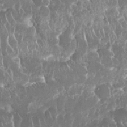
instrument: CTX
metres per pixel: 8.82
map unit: Nhu
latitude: 25.5938
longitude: -61.1214
